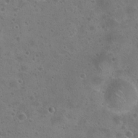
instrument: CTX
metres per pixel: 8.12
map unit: Hto
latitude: 23.1214
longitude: -48.3278
